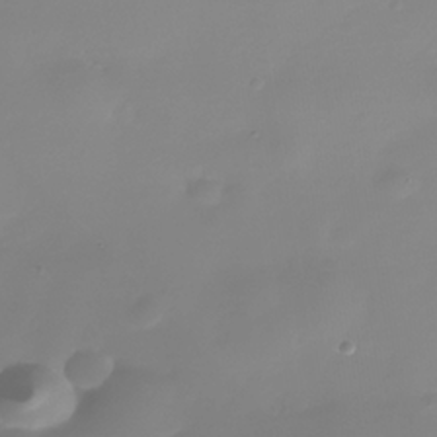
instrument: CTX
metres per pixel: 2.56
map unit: Nhe
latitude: -37.0108
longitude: -113.6127
